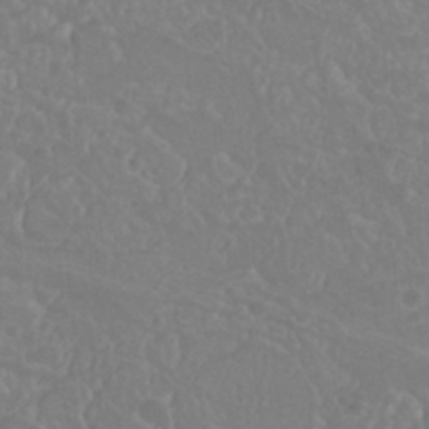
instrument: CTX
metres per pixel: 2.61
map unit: Nhu
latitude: 23.6694
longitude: -63.8962
